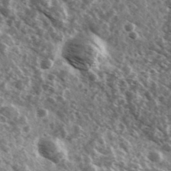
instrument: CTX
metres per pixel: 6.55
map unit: Ave
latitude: 38.1200
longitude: -108.4034
